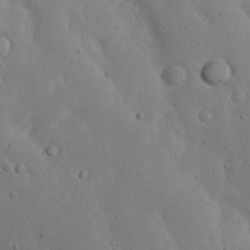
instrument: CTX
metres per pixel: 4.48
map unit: Nhu
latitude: 23.4237
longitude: -72.4979
